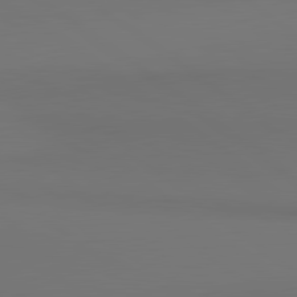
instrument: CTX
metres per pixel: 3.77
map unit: lApd
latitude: 80.9514
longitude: 154.1228
